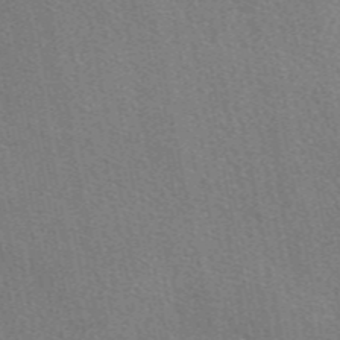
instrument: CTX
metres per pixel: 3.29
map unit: eAb
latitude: 49.1214
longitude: 115.8422
